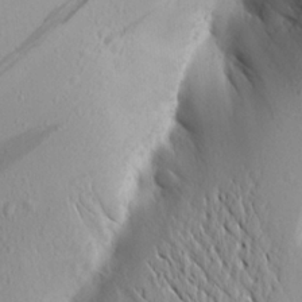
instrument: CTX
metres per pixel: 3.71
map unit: Aa
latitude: 18.6868
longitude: -148.3656
